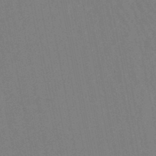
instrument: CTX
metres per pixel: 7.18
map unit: lHb
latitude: -47.4643
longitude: 69.7855
